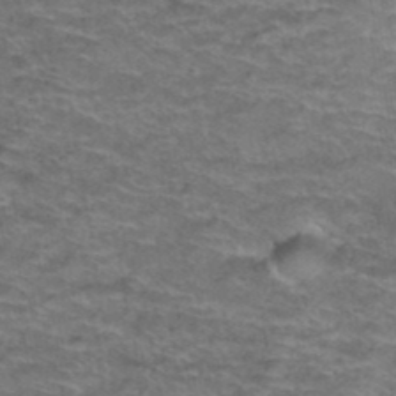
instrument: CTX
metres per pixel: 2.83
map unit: Hto
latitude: 38.3278
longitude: -43.0459
